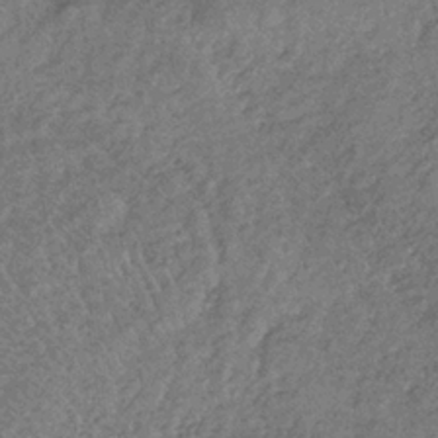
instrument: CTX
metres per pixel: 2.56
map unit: lHb
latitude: -35.9178
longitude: 65.6533
